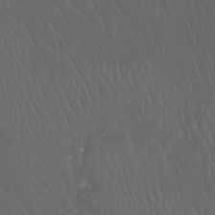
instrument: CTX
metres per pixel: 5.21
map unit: Ht
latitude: -12.0472
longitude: -44.3845
